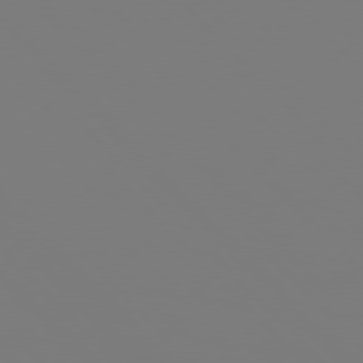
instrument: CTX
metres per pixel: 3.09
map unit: Hpe
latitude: 76.8758
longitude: -161.7260
